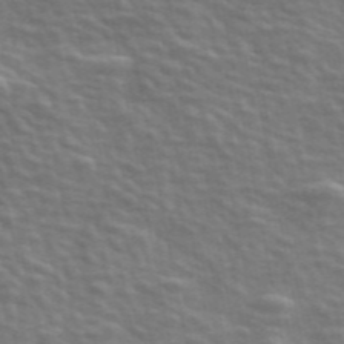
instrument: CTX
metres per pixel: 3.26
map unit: ANa
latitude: 47.6316
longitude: -82.8757
